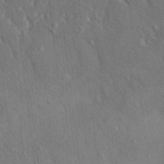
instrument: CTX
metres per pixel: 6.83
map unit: HNhu
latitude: 5.1025
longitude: 10.5574
